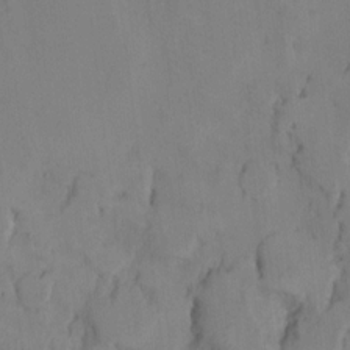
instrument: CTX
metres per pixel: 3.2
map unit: Ht
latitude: 11.3482
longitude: -32.5357
